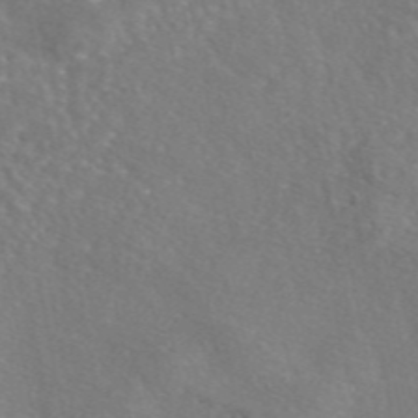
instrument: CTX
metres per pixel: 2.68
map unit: eAb
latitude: 46.8002
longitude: 110.3873
